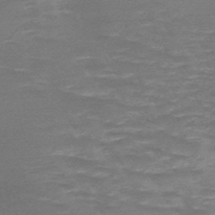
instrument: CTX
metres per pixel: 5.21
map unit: HNb
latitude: -48.7275
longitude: -48.9325
